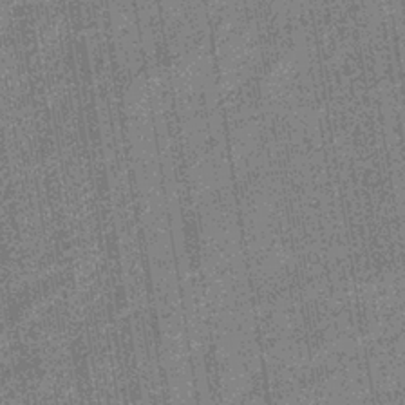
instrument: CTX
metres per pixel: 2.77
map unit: eHb
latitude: -35.8611
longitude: 73.8422
